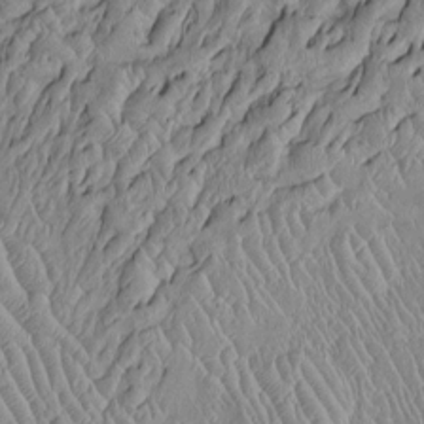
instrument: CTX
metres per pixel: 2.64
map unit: Htu
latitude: -6.3495
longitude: 153.3698
